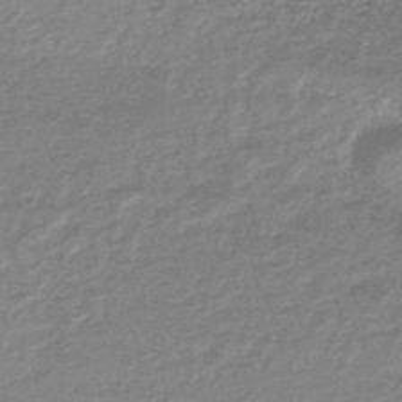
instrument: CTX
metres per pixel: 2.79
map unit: lHb
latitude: -44.1795
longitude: 69.8044
